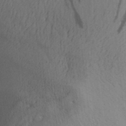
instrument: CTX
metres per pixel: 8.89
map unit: Aa
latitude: 30.2145
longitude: -142.4979
